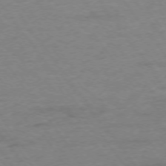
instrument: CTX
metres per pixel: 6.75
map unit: Ap
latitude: -75.5022
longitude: -85.3104
